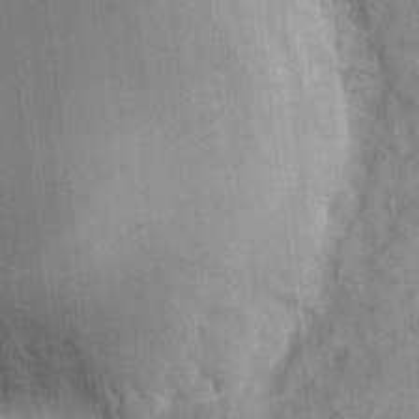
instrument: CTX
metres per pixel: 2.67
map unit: eHh
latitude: 9.6127
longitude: -65.9717
